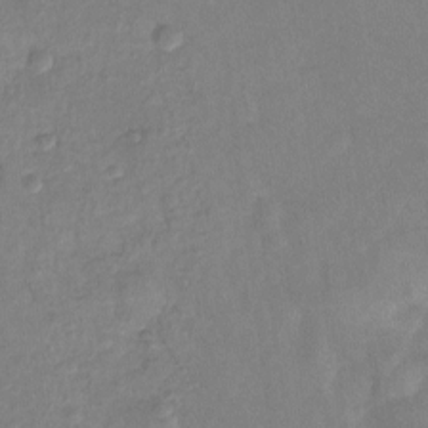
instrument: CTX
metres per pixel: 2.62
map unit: Ht
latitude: -13.8800
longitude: -58.0444
